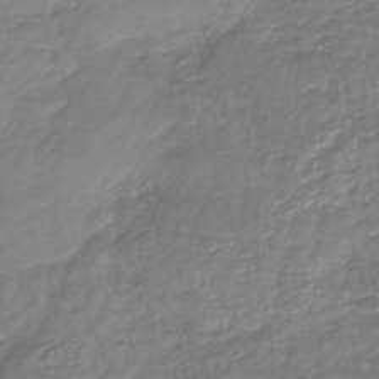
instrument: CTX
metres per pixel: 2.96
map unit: lHb
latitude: -38.5763
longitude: 58.6140
